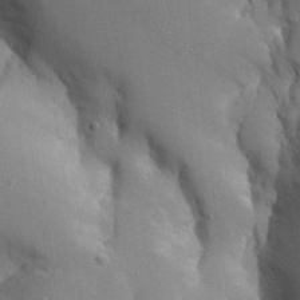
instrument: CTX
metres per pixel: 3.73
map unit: Aa
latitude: 27.7072
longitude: -129.2348
